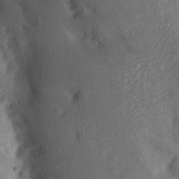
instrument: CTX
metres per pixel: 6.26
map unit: Aa
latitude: 15.6883
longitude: -148.5357
